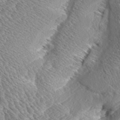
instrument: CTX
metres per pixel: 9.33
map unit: Aa
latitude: 8.8002
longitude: -134.5357
